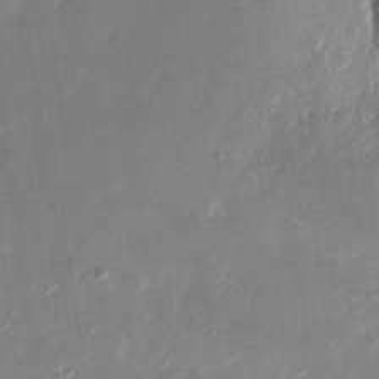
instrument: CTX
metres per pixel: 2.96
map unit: Nhu
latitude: -27.7099
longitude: -73.2915
